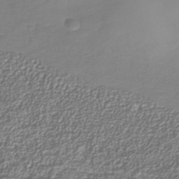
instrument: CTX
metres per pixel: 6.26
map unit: Nhu
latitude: -39.3321
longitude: -84.8569
